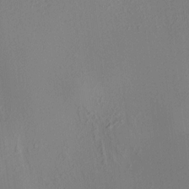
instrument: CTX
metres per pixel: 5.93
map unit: HNhu
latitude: 8.0633
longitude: 14.7464
